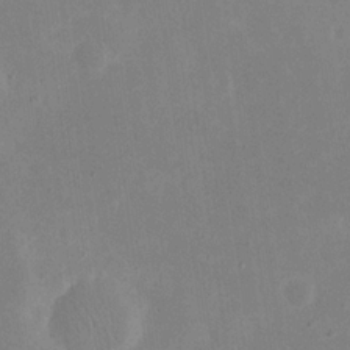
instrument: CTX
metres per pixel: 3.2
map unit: eHh
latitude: 19.4237
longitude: -71.1592
